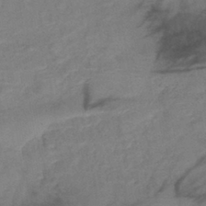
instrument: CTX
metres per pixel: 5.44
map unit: lHb
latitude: -40.4251
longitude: 77.7856
